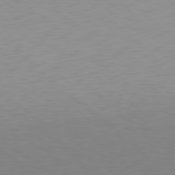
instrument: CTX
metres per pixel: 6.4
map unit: Hpe
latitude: 78.5168
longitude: -168.7246
